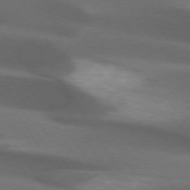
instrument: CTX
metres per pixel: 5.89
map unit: lApd
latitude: 73.2537
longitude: -52.3656
